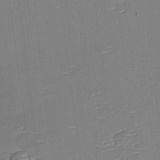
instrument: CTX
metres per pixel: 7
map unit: eHh
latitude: -4.0283
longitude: -80.1200
